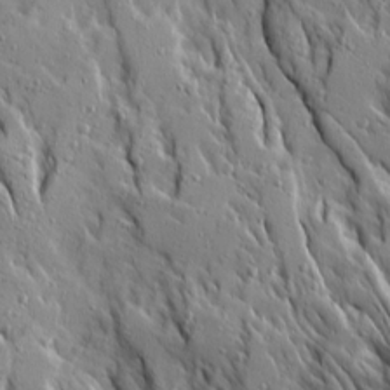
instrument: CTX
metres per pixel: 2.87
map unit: Ave
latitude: 14.6491
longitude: -130.5735
